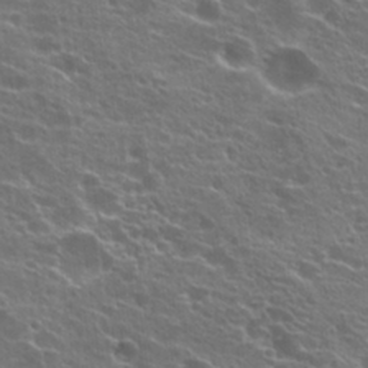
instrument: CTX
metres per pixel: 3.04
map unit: Hto
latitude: 22.2333
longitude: -40.3845
